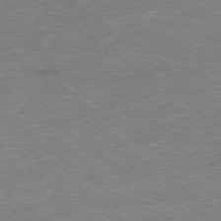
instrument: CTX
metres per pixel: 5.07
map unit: Ap
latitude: -78.9163
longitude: -49.2726
